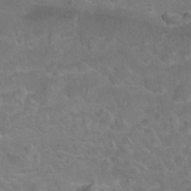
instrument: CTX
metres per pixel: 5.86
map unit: Hto
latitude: 8.4790
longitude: -31.0081
